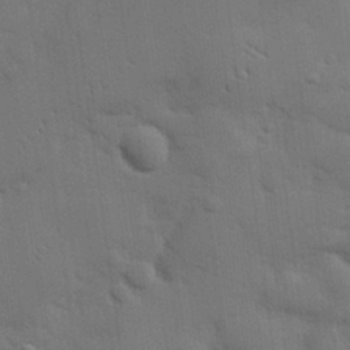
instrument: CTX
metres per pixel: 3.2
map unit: eHh
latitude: 26.7057
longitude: -81.6694
